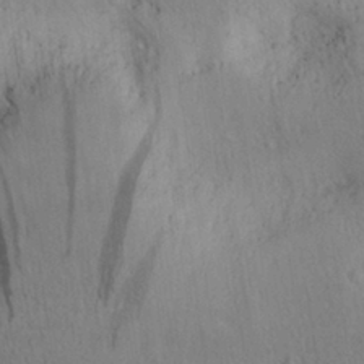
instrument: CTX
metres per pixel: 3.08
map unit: Aa
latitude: 29.0836
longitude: -144.8002
